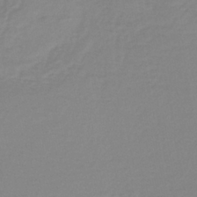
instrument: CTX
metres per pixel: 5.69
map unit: lHb
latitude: -40.7085
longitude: 64.8408
